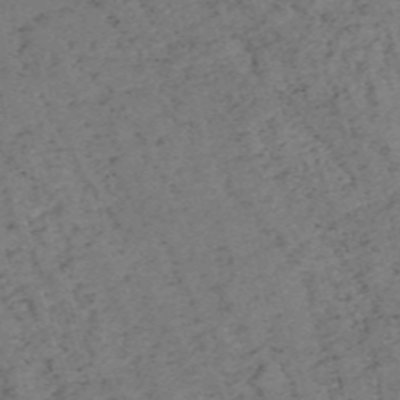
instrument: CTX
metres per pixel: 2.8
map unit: HNb
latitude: -54.5007
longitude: -46.4790
